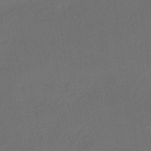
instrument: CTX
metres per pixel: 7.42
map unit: eHb
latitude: -46.7085
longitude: 85.4265
